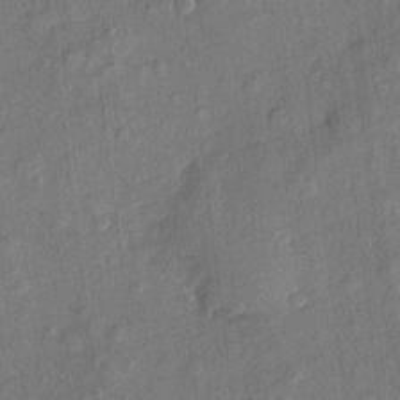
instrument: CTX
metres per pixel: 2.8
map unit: eHh
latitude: 4.8569
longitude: -74.6113
